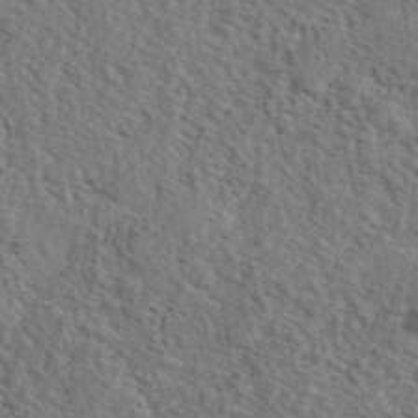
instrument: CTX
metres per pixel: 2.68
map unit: eAb
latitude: 43.3293
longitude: 112.5385
